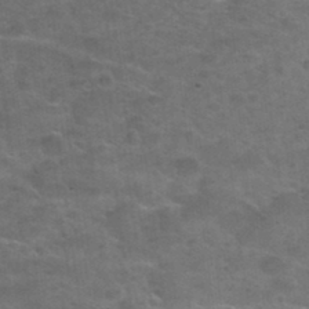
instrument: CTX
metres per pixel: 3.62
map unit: Nhu
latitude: 31.7072
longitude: -50.1955
